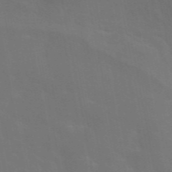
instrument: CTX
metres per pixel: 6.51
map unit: eAb
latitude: 46.2334
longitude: 121.3131
